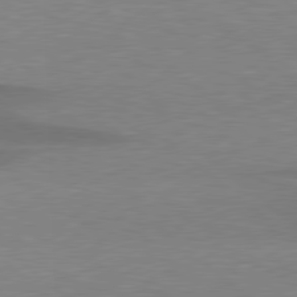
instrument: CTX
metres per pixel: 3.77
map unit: lApd
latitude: 79.1592
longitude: -88.4790
